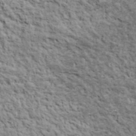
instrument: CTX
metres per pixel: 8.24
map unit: lHvf
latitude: 38.7057
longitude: -88.6491
